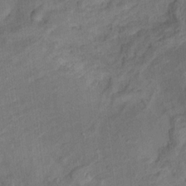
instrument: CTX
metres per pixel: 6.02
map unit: Ht
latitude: 14.1956
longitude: -40.3278
